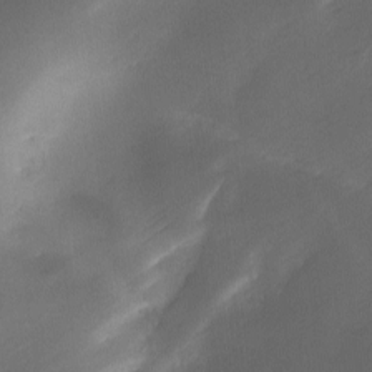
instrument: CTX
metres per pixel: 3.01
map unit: Ave
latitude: -10.8786
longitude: -122.3656
